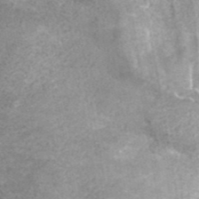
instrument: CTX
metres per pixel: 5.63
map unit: ANa
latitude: 42.1011
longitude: 27.1053
